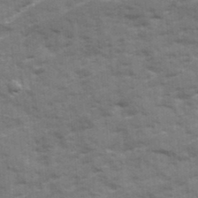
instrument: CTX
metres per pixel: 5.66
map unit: Ave
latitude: 19.5560
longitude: -130.1389
